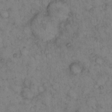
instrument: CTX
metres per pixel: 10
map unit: eHh
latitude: 15.4427
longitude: -64.2522
